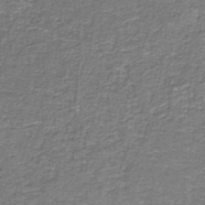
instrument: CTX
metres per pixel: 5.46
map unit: eAb
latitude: -36.8219
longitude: 52.3495
